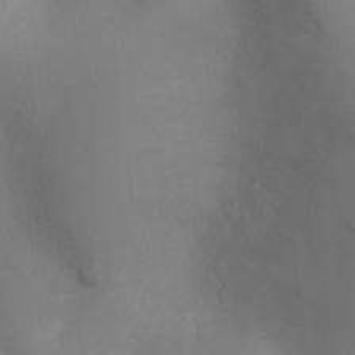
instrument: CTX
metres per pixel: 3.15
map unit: Ht
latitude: -5.1998
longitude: -25.3103
